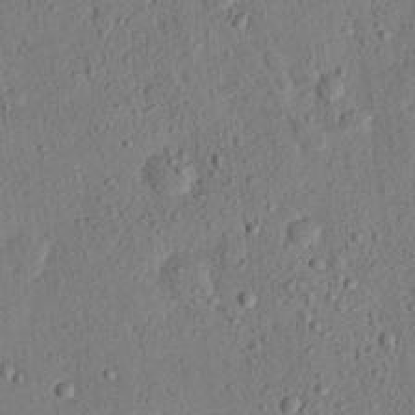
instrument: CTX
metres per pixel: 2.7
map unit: eHh
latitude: 25.0836
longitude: -80.8380
